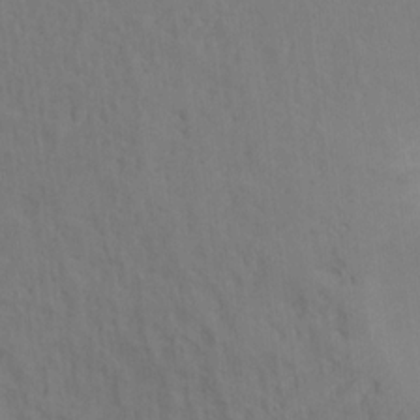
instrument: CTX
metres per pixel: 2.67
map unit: Ht
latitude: 12.2712
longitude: -40.8191
